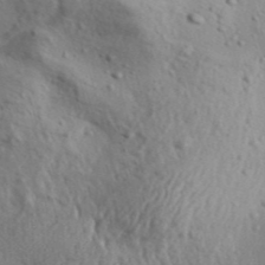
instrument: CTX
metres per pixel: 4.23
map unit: Aa
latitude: 31.9528
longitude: -135.2348
